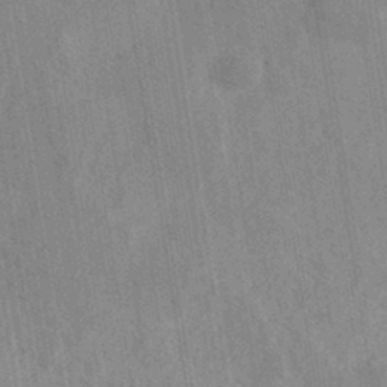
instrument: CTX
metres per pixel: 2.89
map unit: eHh
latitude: -39.8989
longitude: -26.8002
